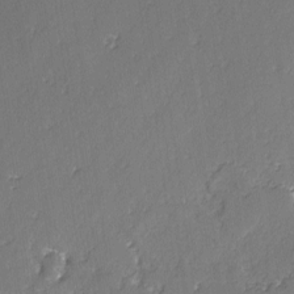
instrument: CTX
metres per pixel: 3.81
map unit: lAvf
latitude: -3.2375
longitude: -107.3293
